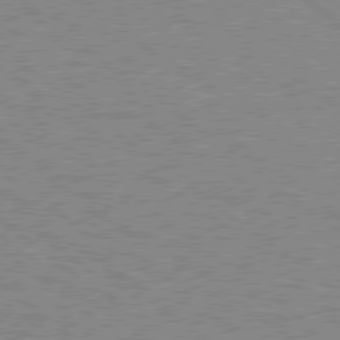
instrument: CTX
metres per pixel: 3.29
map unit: Hpe
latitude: 78.4979
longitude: -164.2145
